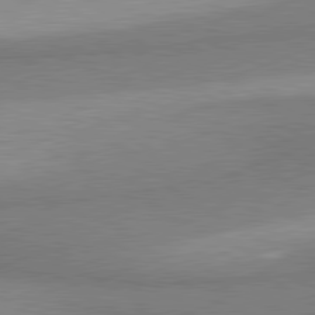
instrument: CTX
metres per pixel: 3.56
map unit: lApd
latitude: 80.7624
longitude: 159.9178
